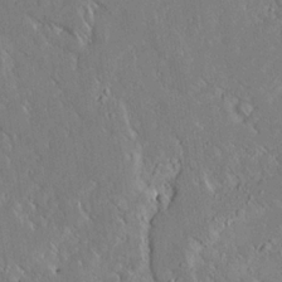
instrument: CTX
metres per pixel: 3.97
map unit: Aa
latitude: 16.9514
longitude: -149.4615
